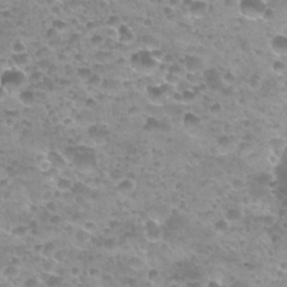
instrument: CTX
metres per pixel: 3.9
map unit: Nhu
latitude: 27.4804
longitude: -54.8947
